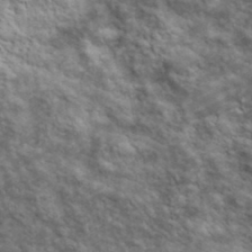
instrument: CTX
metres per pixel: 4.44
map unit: lHvf
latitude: 39.2726
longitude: -89.1781
